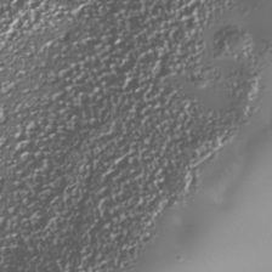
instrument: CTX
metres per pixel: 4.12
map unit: Nhe
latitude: -34.2928
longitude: -88.8947
